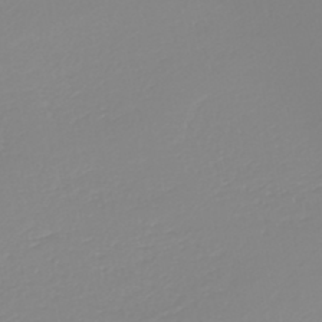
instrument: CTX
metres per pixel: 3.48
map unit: HNb
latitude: -44.3684
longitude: 53.8422
